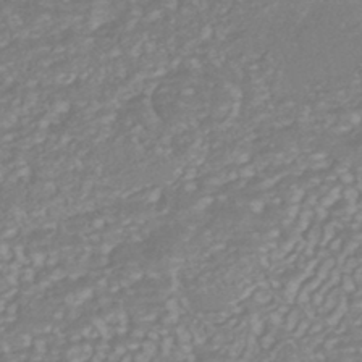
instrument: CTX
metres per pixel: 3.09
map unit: HNhu
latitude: -44.3873
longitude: 98.4062
